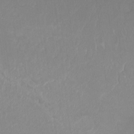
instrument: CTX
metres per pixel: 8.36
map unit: Hto
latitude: -8.1606
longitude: -47.4238
